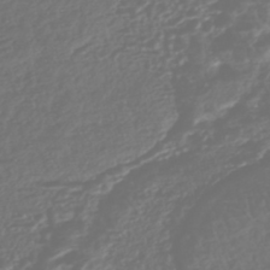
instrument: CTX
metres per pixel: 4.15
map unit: HNhu
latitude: -45.4454
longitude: 107.1054
